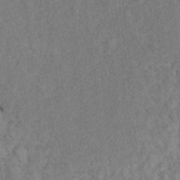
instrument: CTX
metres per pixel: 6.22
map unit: Hto
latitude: 8.2145
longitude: -34.3467
